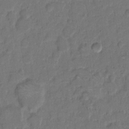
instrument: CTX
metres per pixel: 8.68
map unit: eHh
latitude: 7.6127
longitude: -62.6680
